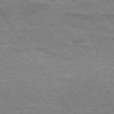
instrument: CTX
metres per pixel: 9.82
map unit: Hpe
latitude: 74.3467
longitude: -149.9339
